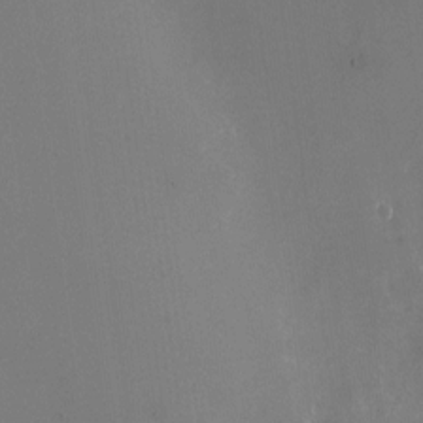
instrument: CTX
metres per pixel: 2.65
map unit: Nhu
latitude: -23.8800
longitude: -70.8380
